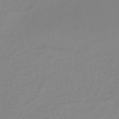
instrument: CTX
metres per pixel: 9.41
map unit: HNb
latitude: -46.2739
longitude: -35.6127
